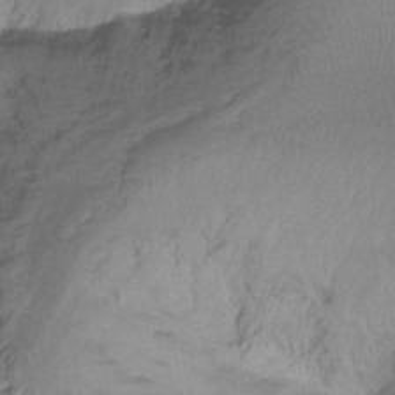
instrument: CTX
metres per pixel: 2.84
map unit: Hto
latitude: -13.9745
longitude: -43.7072
